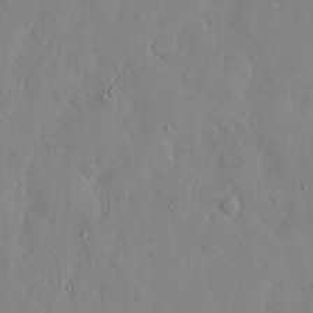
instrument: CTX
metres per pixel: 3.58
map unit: eHh
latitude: 12.4223
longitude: -69.4427
